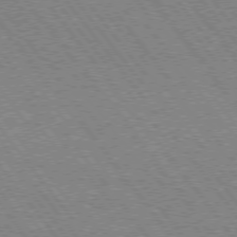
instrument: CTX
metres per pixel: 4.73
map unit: Hpe
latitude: 74.4601
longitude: -139.8961
